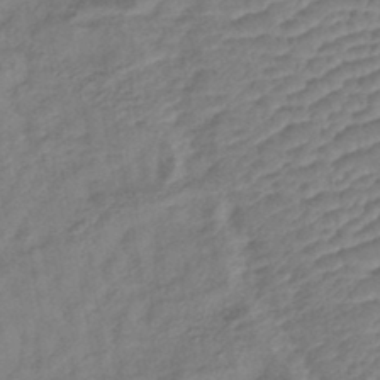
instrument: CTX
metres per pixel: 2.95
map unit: lHb
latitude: -42.4628
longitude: 78.3684
